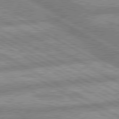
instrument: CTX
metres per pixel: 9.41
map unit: lApd
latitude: 80.1011
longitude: -166.9702
